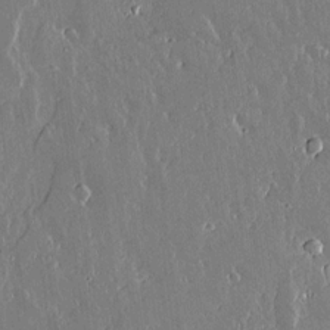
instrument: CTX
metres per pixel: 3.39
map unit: lAvf
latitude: 14.4790
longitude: -128.2711
